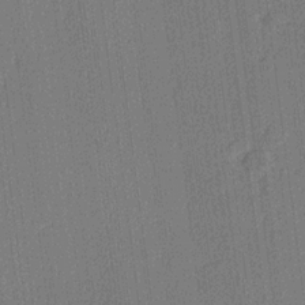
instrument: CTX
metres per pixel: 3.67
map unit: lHvf
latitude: 21.1214
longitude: 141.7477
